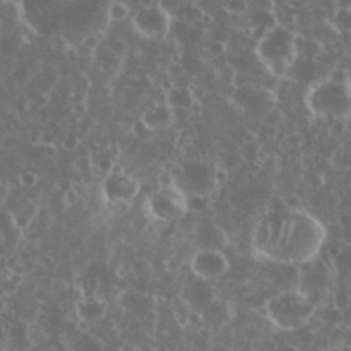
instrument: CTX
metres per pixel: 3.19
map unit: eHh
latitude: 35.1970
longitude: -59.4615
